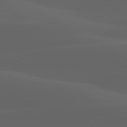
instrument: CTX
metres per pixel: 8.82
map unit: lApd
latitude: 80.1956
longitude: -94.1200
